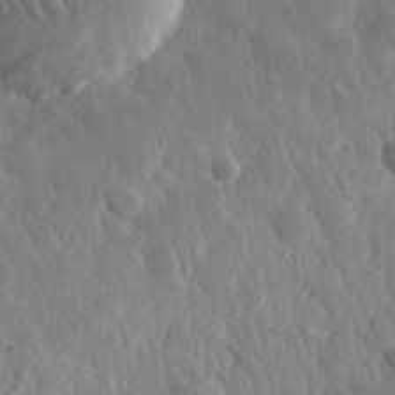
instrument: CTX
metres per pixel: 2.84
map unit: eHh
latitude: 31.8017
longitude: -79.6883
